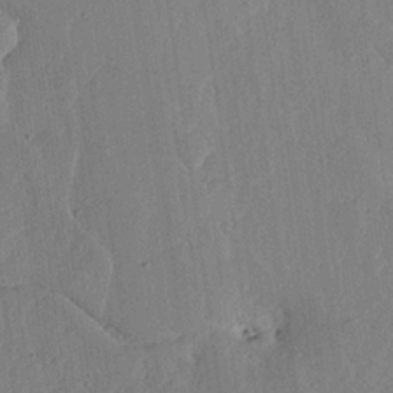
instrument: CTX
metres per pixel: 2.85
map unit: lHvf
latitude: 17.9339
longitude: -116.5546
